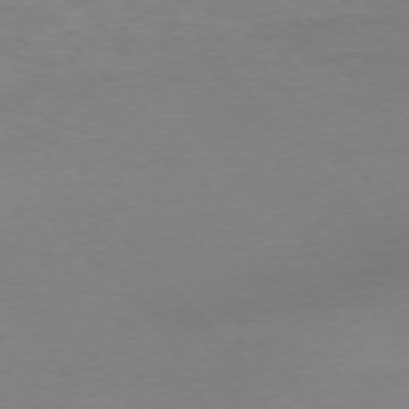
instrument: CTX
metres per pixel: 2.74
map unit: Ap
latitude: -76.5952
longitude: -87.8583
